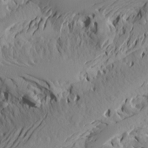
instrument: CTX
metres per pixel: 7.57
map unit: Aa
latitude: 17.8017
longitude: -144.0255
